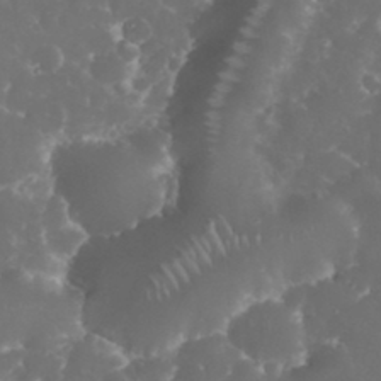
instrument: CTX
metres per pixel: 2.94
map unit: eHh
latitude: 33.8016
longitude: -63.1215
